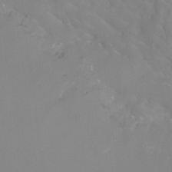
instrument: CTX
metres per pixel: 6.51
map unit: Ht
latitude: -4.5573
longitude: -26.8380
